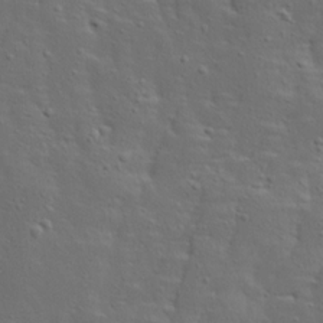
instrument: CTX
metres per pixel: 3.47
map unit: Ave
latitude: 13.5749
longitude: -135.6316
